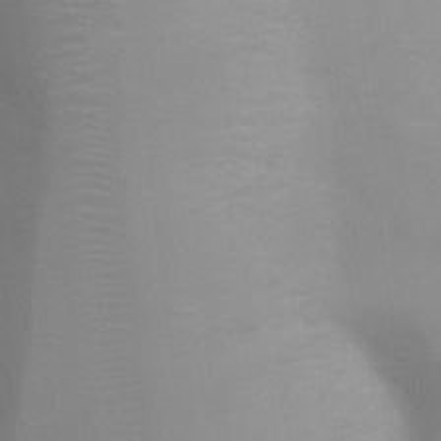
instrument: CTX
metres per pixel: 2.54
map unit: Ht
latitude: 2.6868
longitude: -22.5735
